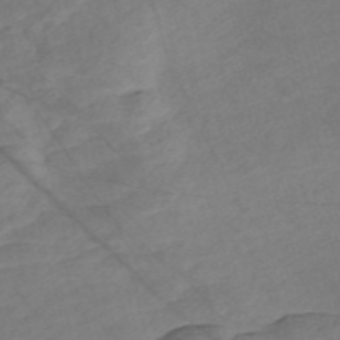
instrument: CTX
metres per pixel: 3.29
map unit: Nve
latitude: -57.3132
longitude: 53.8422
